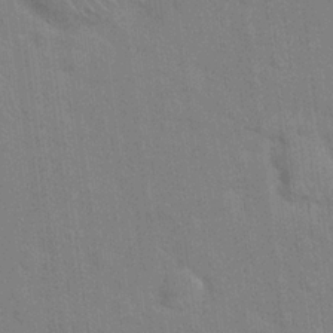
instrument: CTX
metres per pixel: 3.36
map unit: Hto
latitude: 20.5735
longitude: -54.1011
